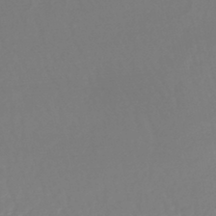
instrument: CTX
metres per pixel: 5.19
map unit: lHb
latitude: -42.3873
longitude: 77.9556
